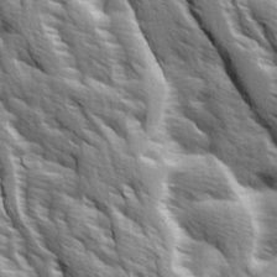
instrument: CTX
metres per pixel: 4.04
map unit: Ave
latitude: 14.8569
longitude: -131.9717
